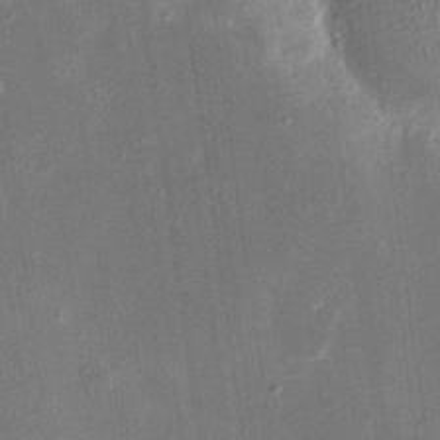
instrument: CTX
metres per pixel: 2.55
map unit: eHh
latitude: 18.9513
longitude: -70.3089
